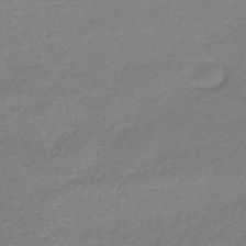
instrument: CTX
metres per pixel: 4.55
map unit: HNhu
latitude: -43.4076
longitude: 93.2754
